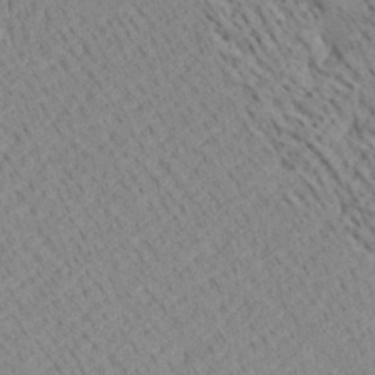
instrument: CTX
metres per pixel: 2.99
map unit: Ave
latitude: 18.9702
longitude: -140.4034
